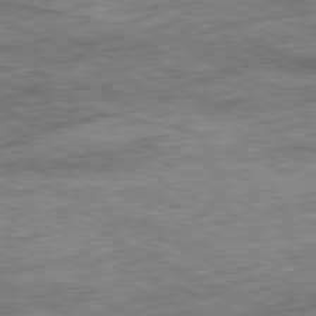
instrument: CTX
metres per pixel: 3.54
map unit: Ap
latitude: -80.9353
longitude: -91.5938
